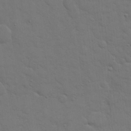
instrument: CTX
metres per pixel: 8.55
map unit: eHh
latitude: 19.2159
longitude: -63.2348
